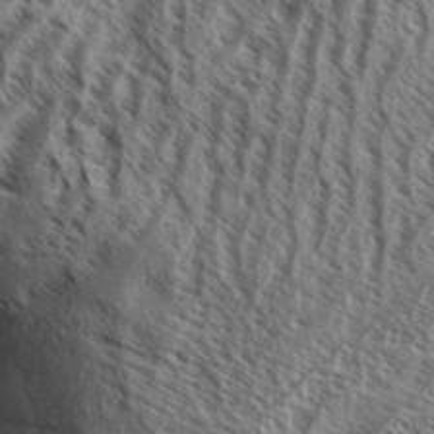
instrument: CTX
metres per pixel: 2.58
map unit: Aa
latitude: 33.5938
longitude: -138.4412
